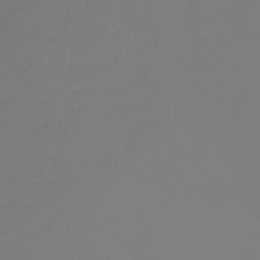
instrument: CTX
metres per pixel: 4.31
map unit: HNb
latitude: -47.1242
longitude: 56.2928
